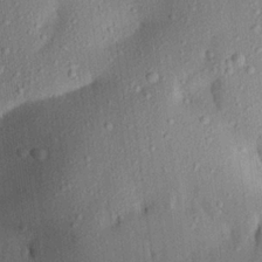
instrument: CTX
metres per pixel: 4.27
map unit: Aa
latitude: 20.4601
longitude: -147.2726
